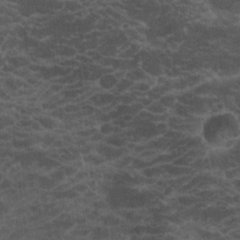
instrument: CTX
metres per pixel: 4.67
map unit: Hto
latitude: 18.7813
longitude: -32.1956
